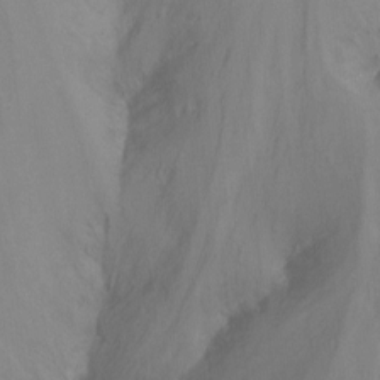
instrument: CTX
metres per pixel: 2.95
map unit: Nhu
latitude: -15.5966
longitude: -52.0822
